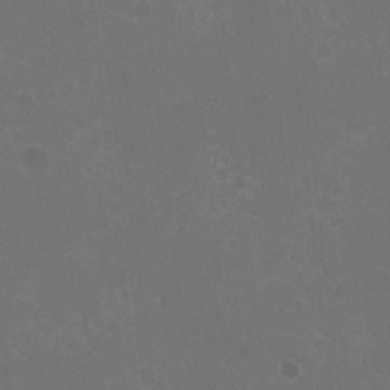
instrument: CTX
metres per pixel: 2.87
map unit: HNhu
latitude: -2.1983
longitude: -0.5734
